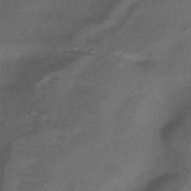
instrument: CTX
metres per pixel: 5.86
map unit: HNhu
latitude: -39.4644
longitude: 95.3887
